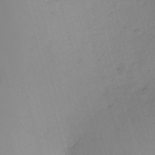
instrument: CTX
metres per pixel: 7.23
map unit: Nhu
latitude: -3.1809
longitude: -72.1200
